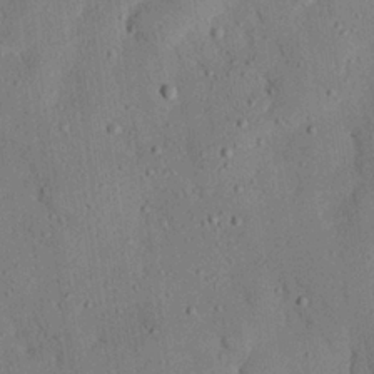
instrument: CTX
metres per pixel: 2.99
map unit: eHh
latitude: 25.9906
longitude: -79.7639
